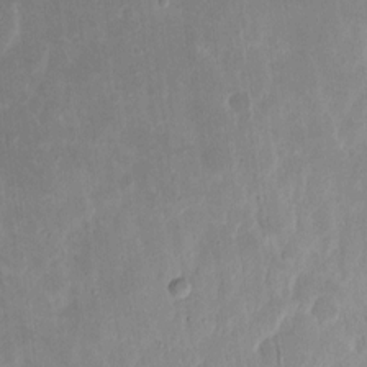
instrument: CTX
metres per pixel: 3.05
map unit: eHh
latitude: 8.3090
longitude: -71.1781
